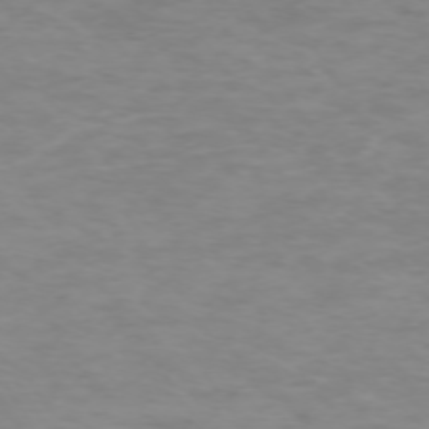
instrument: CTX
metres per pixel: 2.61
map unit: Ap
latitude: -73.9556
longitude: -80.7624
